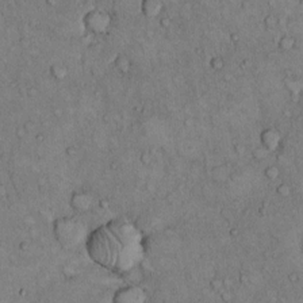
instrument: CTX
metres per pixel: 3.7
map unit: Hto
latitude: 10.3090
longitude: -60.1389
